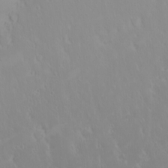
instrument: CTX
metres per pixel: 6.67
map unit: eHh
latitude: -1.6722
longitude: 20.0472
